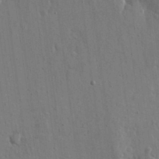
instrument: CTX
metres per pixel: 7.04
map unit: eHh
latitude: 15.7639
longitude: -68.5924
